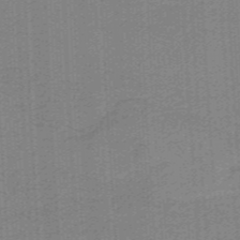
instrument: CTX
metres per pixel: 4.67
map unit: HNb
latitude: -38.3873
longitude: 53.8989
